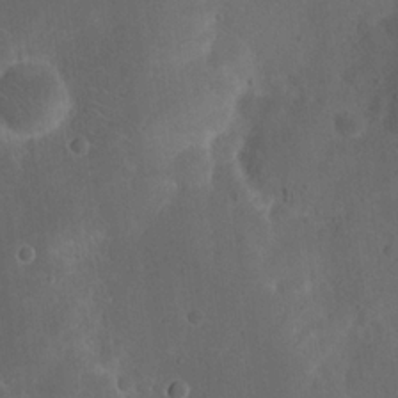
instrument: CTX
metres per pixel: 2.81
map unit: eHh
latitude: 19.4993
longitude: -64.7813
